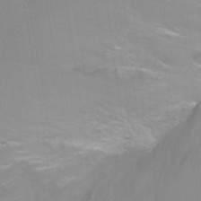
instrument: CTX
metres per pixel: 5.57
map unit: Ht
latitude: -3.0864
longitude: -26.9514
